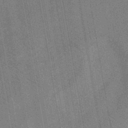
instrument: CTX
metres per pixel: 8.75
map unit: HNb
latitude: -44.4818
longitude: -37.7450
